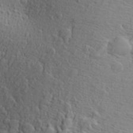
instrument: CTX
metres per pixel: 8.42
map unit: Aa
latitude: 26.4601
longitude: -144.3845
